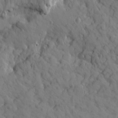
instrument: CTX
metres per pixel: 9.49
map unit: Htu
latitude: 1.5371
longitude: 178.4251
